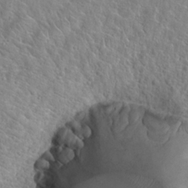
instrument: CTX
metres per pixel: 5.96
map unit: Hto
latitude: 22.7246
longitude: -45.0836
